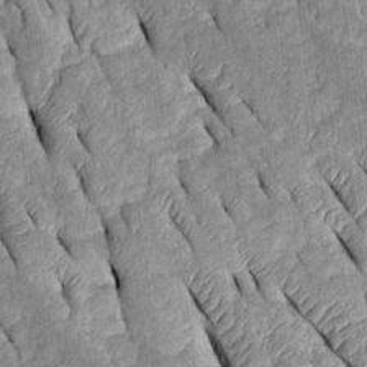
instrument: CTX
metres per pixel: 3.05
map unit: Htu
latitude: -0.1984
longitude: 149.8234
